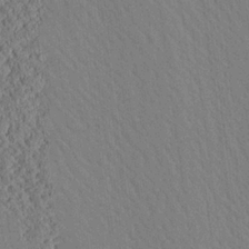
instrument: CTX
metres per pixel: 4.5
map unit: Aa
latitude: 24.9135
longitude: -133.4426
